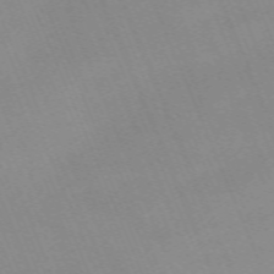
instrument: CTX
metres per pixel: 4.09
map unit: Nhu
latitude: -66.9731
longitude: 38.4440
